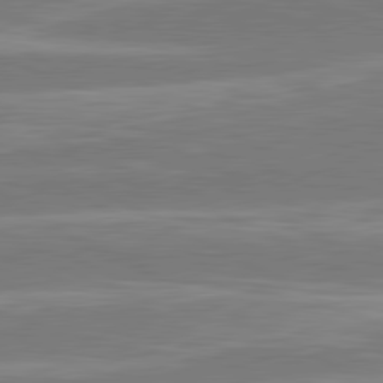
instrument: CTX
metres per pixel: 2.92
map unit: lApd
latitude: 81.0647
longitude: -129.1970
